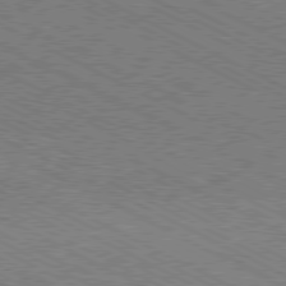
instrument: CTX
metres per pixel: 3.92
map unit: Hpe
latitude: -81.1053
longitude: 21.2187
